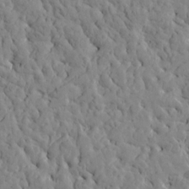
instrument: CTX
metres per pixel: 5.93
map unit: Htu
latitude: -2.6518
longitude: 178.8408
